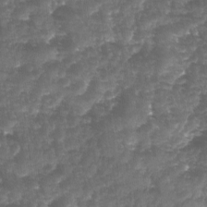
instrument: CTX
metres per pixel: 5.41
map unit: Ave
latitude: -10.8975
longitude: -119.1781
